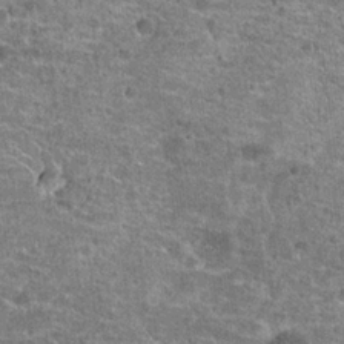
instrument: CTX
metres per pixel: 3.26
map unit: Hto
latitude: 20.0822
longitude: -42.4412
